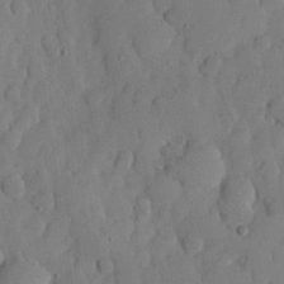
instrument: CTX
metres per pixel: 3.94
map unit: lHvf
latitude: 19.1025
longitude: -112.5546
